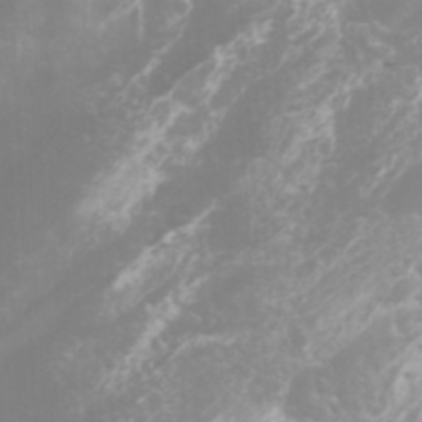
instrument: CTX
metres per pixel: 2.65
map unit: Htu
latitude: -6.0472
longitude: -72.9514
